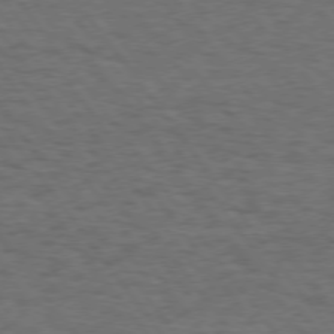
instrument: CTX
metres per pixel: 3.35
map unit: Hpe
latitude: 74.4979
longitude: -152.6302
